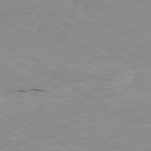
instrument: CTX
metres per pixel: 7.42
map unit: Ap
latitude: -79.8611
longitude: -101.3482
